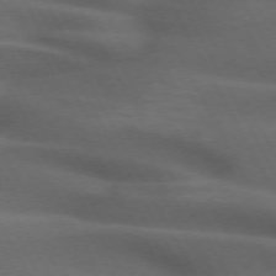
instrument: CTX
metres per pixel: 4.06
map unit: lApd
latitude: 72.3279
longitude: -50.8758
